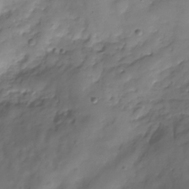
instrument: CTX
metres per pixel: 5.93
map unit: Hve
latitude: -30.2361
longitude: 94.3306
